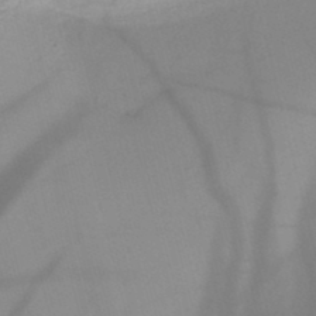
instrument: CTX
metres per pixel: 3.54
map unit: HNb
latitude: -45.7667
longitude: -41.6127
